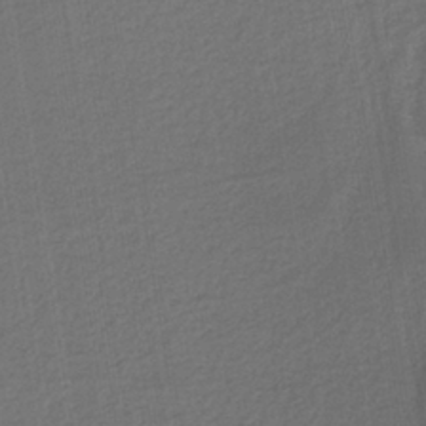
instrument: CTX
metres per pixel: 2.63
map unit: HNb
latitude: -36.8597
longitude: 57.9556
